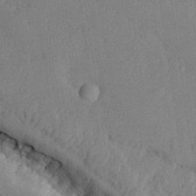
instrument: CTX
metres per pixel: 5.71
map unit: lHvf
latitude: 22.0444
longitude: 144.3495
